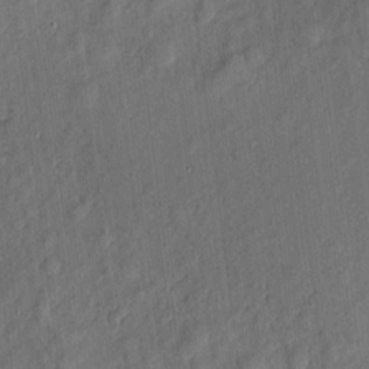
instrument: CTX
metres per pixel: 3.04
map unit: eHh
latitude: 5.0269
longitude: -73.2348
